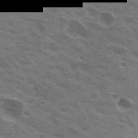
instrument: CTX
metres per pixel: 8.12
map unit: Hto
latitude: 22.8947
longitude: -37.0081
